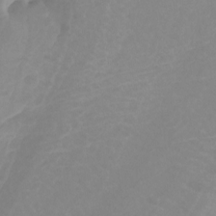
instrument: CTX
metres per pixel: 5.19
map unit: Ht
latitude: -2.5384
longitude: -17.7828
